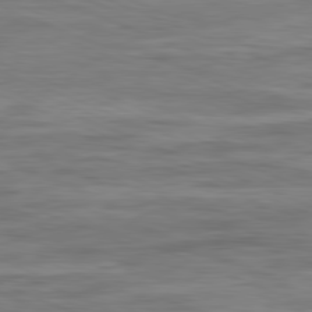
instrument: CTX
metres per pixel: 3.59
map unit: Ap
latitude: -82.1039
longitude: -74.2145
